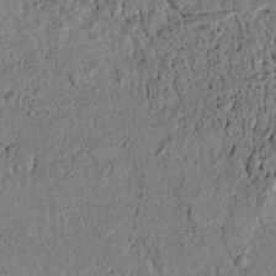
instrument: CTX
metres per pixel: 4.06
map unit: lAvf
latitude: 5.1403
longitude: 168.2361
